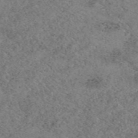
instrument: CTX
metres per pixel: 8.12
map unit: eAb
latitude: 49.8205
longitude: 108.5385
